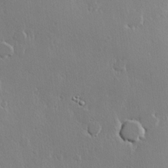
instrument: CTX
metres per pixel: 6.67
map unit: lHvf
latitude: 21.9717
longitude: 147.2187
